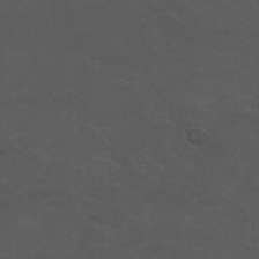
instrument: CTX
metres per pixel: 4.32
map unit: Nhu
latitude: 29.7827
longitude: -51.4237
